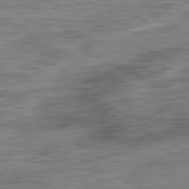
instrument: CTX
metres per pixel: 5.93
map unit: Ap
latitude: -81.3321
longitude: -77.8772
